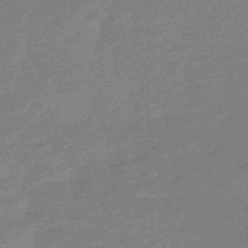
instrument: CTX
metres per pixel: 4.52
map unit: lHb
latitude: -48.9731
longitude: 82.1039
